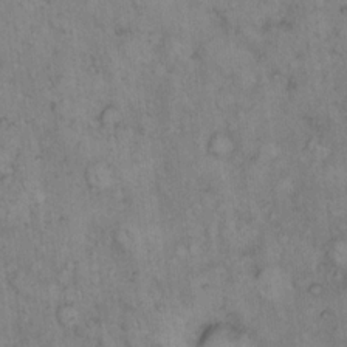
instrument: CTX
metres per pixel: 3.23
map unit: eHh
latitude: 14.9703
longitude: -64.4412
